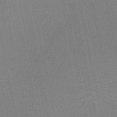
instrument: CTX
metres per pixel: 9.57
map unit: HNb
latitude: -51.9745
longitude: -48.1767
